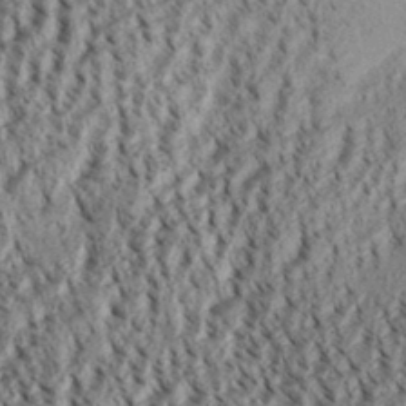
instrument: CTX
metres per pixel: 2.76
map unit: Aa
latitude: 31.8395
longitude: -136.8569
